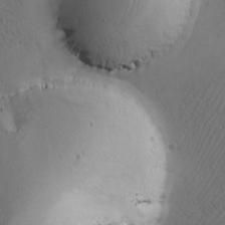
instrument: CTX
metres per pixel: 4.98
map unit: Ave
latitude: -7.2376
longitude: -119.4237
